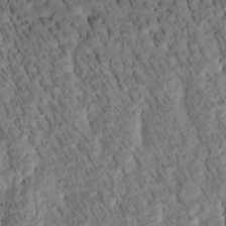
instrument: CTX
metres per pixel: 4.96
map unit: Htu
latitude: -3.5210
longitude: 171.6722
